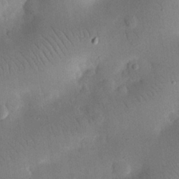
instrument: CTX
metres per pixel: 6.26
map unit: eHh
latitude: 25.6882
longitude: -68.1389
